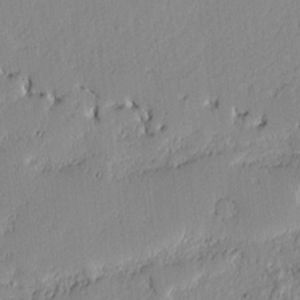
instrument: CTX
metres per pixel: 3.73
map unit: lAvf
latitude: -1.4266
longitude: -107.1214
